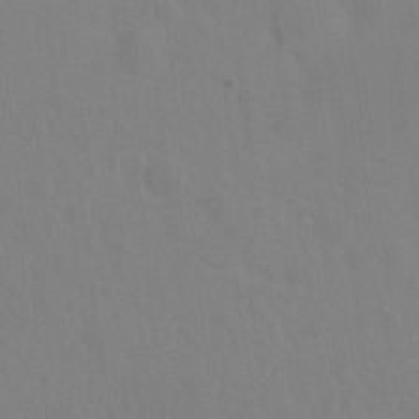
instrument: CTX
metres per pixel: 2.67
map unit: Nhu
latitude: -8.0472
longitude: -43.9339
